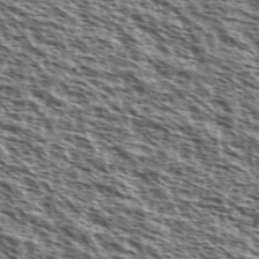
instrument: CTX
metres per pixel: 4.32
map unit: Ave
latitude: 38.4223
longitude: -110.8002
